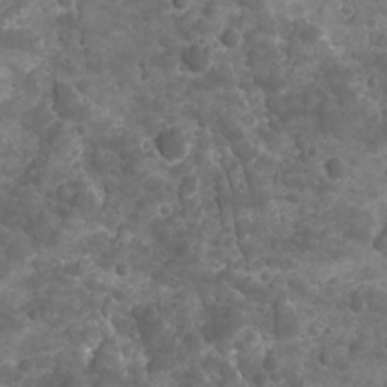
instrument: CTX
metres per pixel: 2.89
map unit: Ave
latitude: 16.5546
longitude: -133.2348
